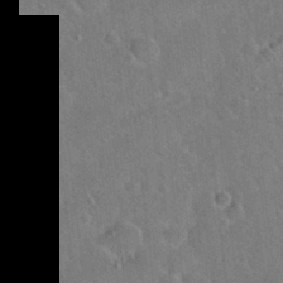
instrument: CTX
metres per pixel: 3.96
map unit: Hto
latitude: 19.1592
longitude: -49.9717
